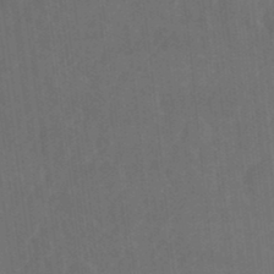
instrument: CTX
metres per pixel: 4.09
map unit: Nhe
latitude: -35.8611
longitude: -178.6869
